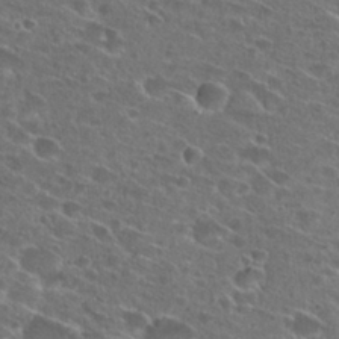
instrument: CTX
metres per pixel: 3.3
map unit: Hto
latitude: 26.3089
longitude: -46.0822
